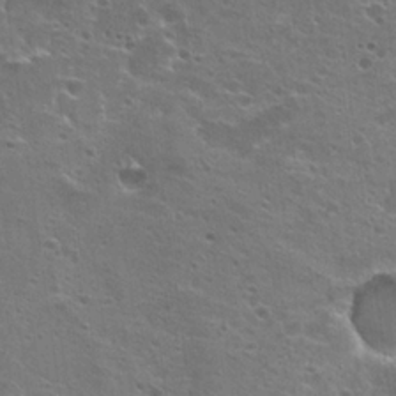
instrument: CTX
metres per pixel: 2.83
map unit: Hto
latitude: 22.3656
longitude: -42.1200
